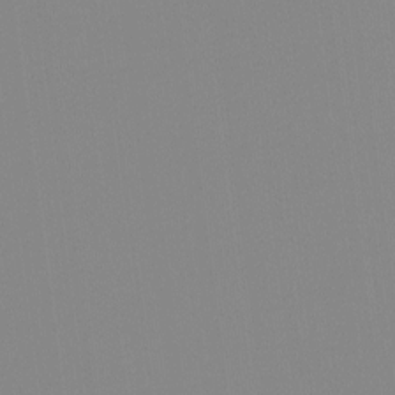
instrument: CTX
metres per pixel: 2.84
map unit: Hto
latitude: -8.1795
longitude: -49.4615
